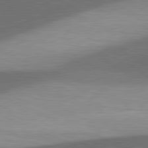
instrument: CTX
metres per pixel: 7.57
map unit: lApd
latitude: 81.5371
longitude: 137.1053
